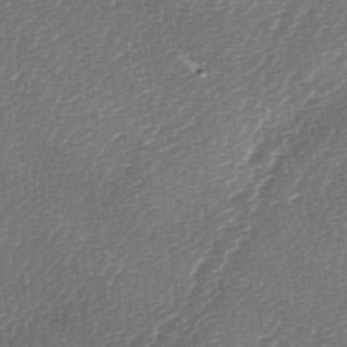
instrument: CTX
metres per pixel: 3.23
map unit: lAa
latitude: -3.1620
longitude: -128.4601
